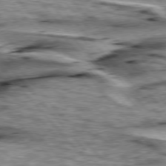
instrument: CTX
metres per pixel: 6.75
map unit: lApd
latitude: 76.2900
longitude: -71.6505
